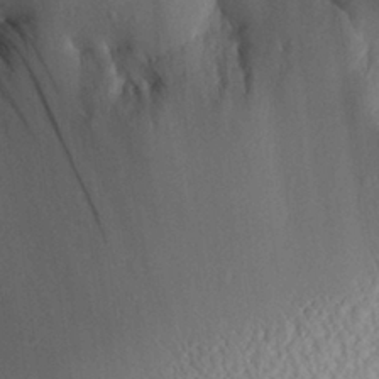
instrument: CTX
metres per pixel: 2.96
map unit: Aa
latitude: 28.9136
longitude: -135.8016
